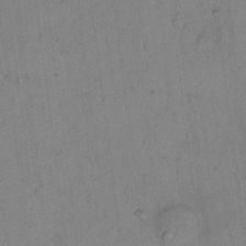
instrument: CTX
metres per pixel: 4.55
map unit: Hto
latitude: 15.7828
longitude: -40.2333
